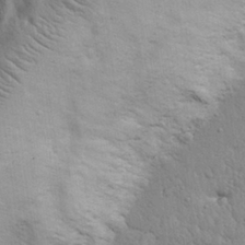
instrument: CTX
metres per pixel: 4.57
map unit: eHh
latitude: 28.3845
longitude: -75.6127
